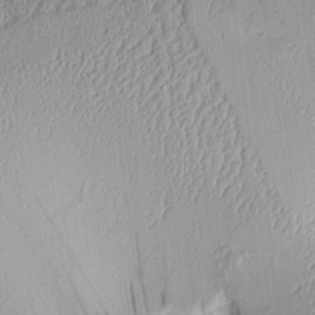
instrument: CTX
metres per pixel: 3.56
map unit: Aa
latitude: 10.1200
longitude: -128.8002
